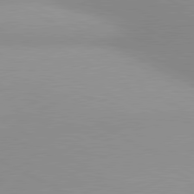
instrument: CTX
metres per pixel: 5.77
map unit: lApd
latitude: 80.8569
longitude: 134.9164
